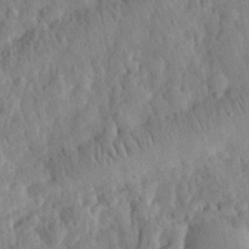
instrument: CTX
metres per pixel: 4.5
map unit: eHh
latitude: 28.3845
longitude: -76.4601
